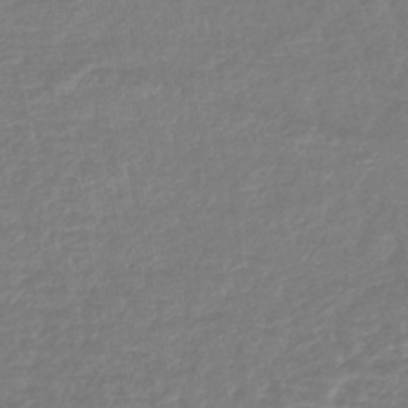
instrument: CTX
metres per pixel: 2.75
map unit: lHb
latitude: -42.8785
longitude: 75.8234
